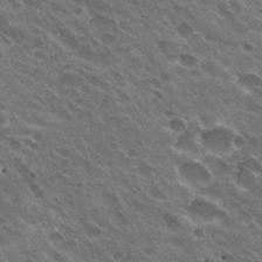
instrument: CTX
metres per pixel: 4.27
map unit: Hto
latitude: 31.1026
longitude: -43.5371
